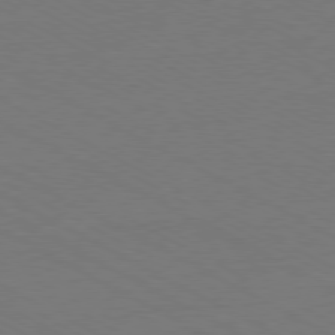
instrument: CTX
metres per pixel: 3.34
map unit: Ap
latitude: -79.8233
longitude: -82.4790
